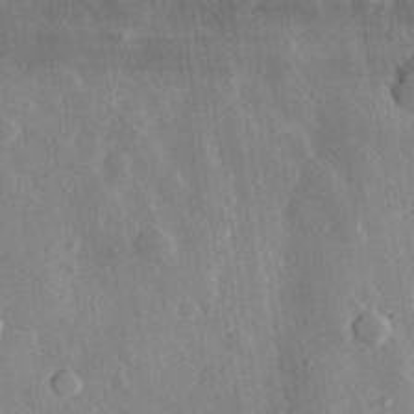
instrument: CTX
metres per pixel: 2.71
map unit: eHh
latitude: 29.7449
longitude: -79.4427
